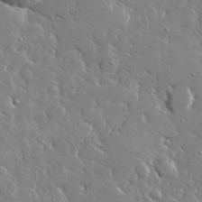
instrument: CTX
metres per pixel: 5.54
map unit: lHvf
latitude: 32.1767
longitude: -93.1025
